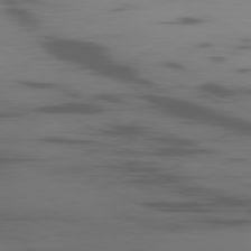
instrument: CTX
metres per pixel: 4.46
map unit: Ap
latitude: -79.8611
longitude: -63.4994
